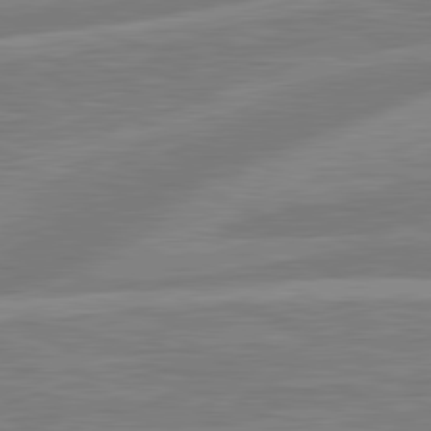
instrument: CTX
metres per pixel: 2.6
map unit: lApd
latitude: 81.1970
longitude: -168.2523
